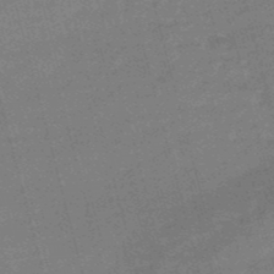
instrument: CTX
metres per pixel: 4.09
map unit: lHb
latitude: -49.0109
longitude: 76.7274
